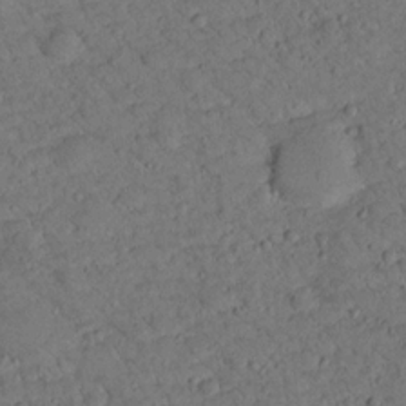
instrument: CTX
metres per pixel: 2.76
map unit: lHvf
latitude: 13.6883
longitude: 178.4440
